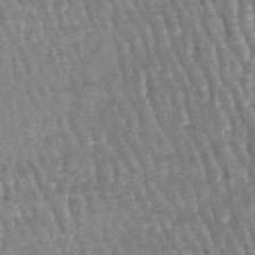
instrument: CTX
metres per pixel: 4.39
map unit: lHb
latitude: -46.7652
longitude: 78.4251
